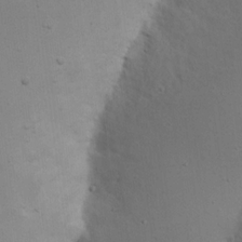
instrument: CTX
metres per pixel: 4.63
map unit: eHh
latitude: 17.2159
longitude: -72.4412
